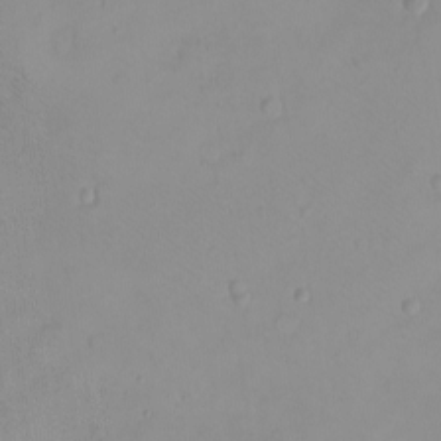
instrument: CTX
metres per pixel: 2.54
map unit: eHh
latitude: -9.1242
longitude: -68.7813
